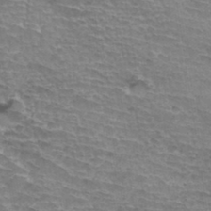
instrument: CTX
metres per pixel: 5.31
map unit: Hto
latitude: 35.2348
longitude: -43.4804
